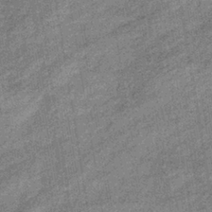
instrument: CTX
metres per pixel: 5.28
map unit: eHb
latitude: -38.1417
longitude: 79.3131
